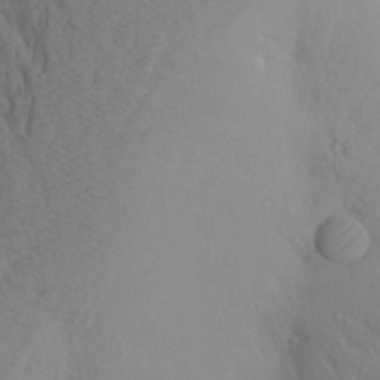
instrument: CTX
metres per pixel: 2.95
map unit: Aa
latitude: 27.7072
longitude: -147.9339
